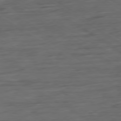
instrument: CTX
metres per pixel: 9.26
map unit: Ap
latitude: -79.8611
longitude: -52.3845
